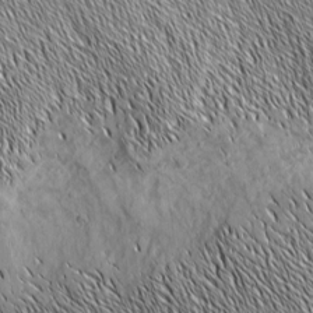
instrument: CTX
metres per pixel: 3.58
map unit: Nhu
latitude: -4.4062
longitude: -150.2900
